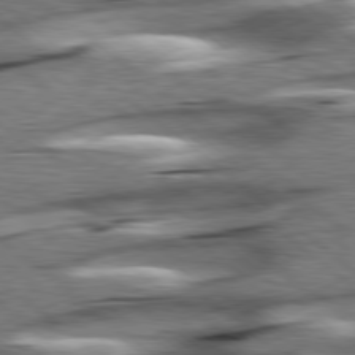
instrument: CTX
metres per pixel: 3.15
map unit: lApd
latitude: 78.8002
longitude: -52.7435
